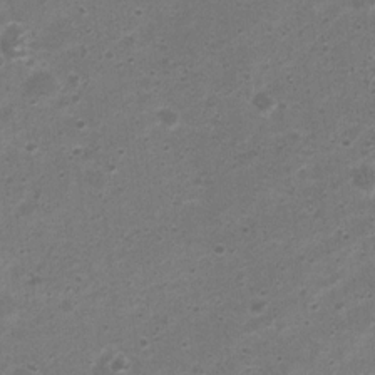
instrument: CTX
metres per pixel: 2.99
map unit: Nhu
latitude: 4.3278
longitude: -26.1389
